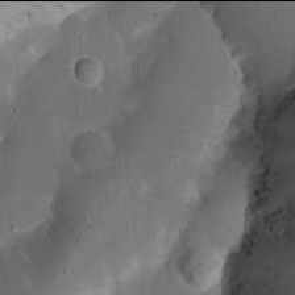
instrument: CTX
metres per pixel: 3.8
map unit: Nhu
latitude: 17.9906
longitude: -74.1578
